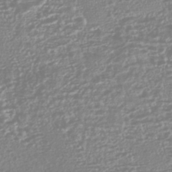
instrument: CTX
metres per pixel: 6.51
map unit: HNhu
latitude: -44.1228
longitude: 100.8596
